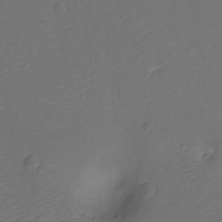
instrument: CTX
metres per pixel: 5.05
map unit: Ht
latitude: -12.3306
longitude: -24.2900
